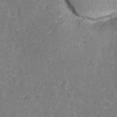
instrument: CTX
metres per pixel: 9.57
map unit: Hto
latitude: 16.9136
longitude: -42.7246
